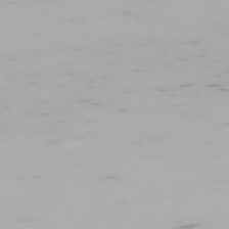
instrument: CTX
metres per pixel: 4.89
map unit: Hpe
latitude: -74.1417
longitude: 4.8030
